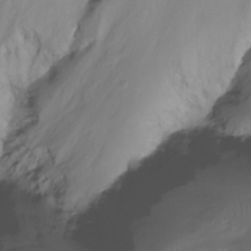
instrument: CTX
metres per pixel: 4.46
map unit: Nhu
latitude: -12.3495
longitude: -67.1025
